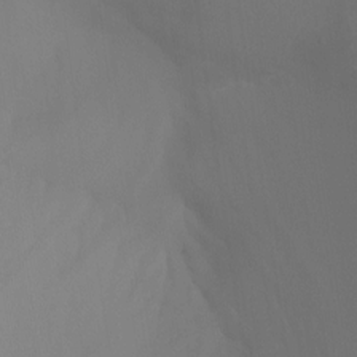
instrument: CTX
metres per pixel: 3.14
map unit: Aa
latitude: -7.7477
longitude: -78.3656
